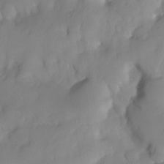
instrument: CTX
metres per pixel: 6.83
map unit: HNhu
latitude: -23.8234
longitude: 49.1809
